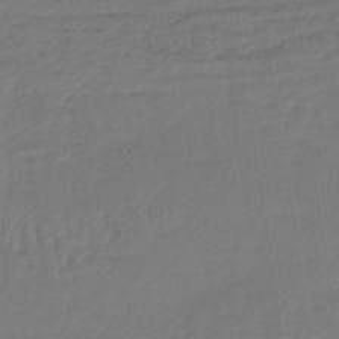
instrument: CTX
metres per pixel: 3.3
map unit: lHb
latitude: -34.3873
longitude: 64.6519
